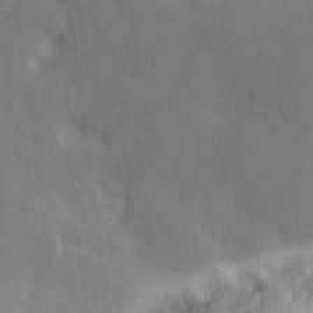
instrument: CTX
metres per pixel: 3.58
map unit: Hve
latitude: 18.5168
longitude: 151.0486
